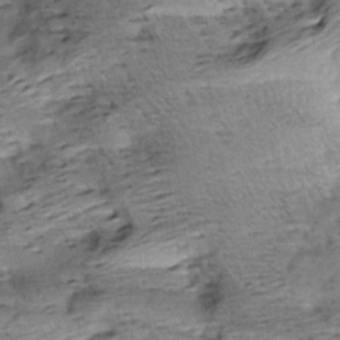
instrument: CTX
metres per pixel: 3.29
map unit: Aa
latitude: 8.4979
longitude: -141.8394
